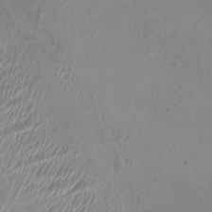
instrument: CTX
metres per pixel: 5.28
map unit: HNhu
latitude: 2.8758
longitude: -2.7813
